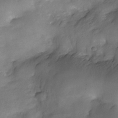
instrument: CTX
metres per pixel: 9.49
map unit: Nhe
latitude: -34.2928
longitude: -143.6316
